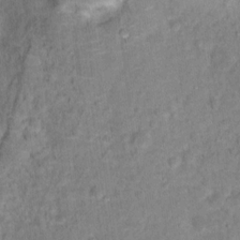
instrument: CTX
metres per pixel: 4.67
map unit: Hto
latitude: 13.3671
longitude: -37.6694
